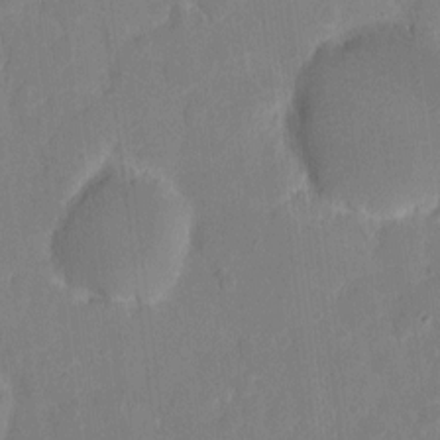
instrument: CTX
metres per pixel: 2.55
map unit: eHh
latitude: 5.6505
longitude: -66.2711
